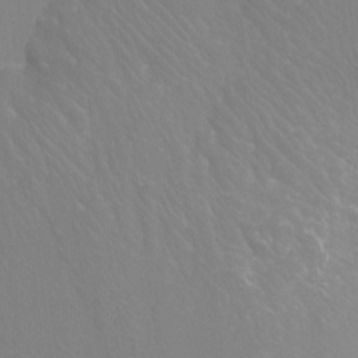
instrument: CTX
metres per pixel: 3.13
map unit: Ht
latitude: -4.2739
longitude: -25.8583
